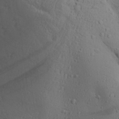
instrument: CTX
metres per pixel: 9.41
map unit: Aa
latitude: 28.3656
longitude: -132.1767
